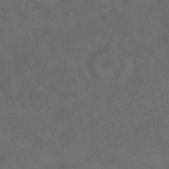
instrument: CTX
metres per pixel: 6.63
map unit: HNhu
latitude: -39.2754
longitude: 97.2376
